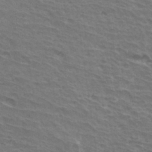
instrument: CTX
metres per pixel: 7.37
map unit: Hto
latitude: 34.0255
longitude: -40.9324
